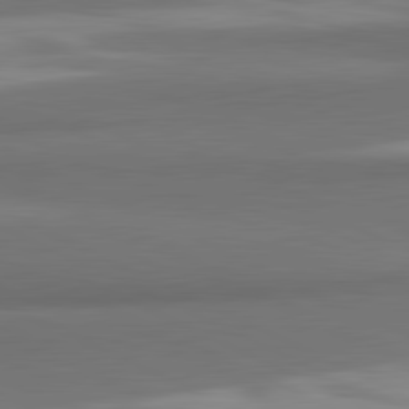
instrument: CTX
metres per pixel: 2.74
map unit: lApd
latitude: 81.7450
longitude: 173.2943
